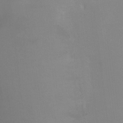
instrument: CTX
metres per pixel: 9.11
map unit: Ht
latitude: 0.1389
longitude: -35.9906
